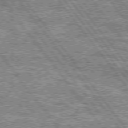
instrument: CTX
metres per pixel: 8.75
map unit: Hpe
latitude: 74.7813
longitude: -155.2915
